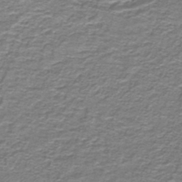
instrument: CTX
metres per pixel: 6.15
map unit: lHb
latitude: -43.1809
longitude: 55.1998
